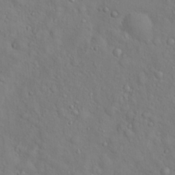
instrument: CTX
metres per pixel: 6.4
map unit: Hto
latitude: 18.3845
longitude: -53.4427
